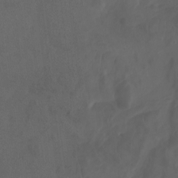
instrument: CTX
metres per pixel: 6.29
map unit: Aa
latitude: -7.7666
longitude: -80.0255
